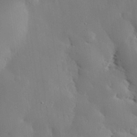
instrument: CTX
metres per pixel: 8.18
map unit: eHh
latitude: 29.7449
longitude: -81.6694
